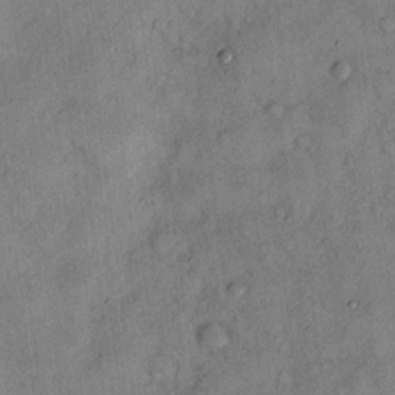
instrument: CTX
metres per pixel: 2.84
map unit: Hto
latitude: 12.2523
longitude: -58.8758
